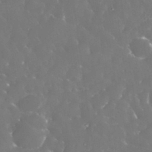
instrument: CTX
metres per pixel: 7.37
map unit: eHh
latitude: 33.6316
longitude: -63.2537
